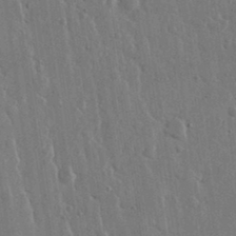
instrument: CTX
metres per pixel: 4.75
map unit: eHh
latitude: 15.1215
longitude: -68.4790
